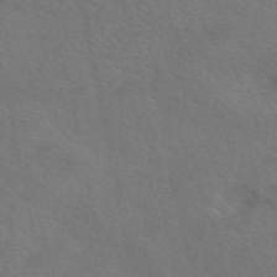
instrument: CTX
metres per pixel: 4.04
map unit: eAb
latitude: 51.0458
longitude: 110.7841
